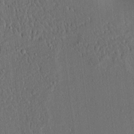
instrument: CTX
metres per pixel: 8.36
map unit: lAvf
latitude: 7.6505
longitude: 167.8044
